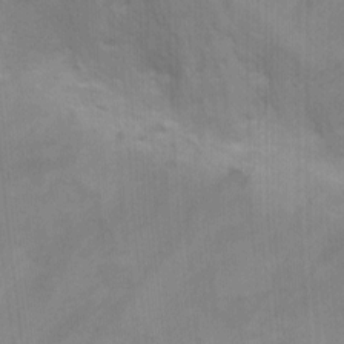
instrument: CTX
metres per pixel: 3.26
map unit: Ht
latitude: 0.8191
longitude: -32.4412
